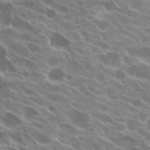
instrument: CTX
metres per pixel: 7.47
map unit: Hto
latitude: 23.9339
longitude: -38.5924
